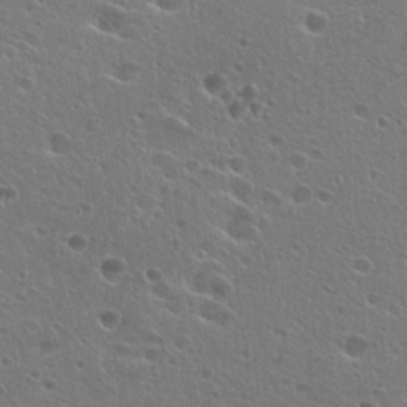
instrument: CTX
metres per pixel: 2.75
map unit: Hto
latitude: 25.0458
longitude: -45.0836
